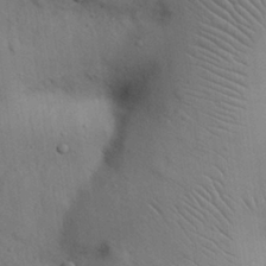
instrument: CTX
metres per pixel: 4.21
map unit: Nhu
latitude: 27.4804
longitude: -69.5560
